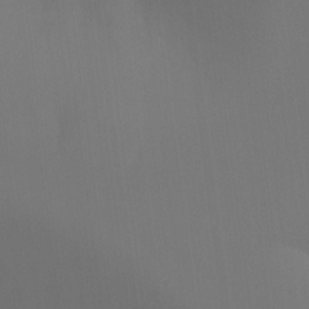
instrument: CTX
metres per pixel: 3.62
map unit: Ht
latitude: -16.8219
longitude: -41.9339
